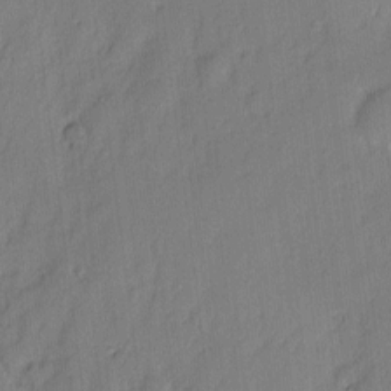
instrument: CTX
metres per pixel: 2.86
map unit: eHh
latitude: 3.6883
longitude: -77.0836
